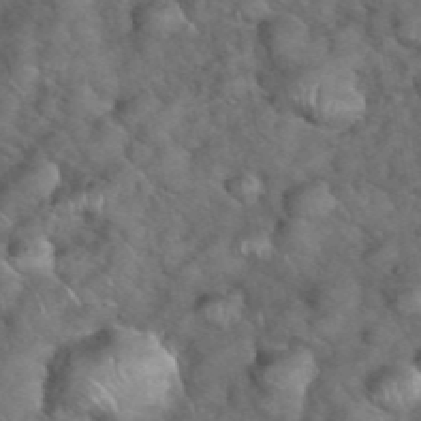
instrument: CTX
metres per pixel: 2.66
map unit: eHh
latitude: 39.3859
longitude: -56.7813
